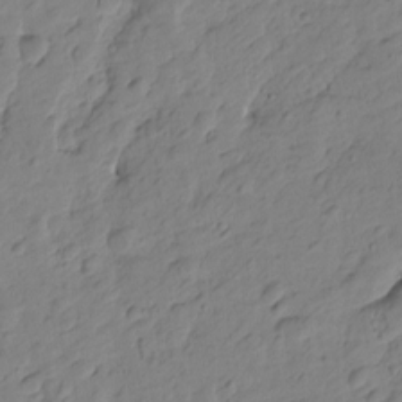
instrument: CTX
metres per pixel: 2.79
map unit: Htu
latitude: -1.7289
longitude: -175.2915
